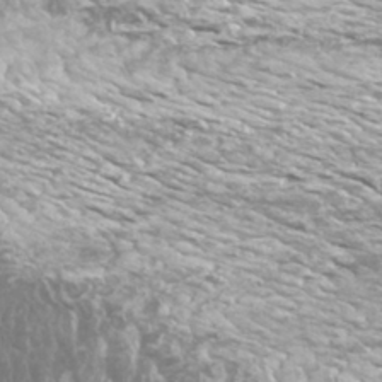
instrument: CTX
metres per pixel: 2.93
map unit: Htu
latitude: -6.1039
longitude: -75.2348
